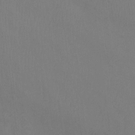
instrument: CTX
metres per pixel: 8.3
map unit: Ht
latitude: -10.2362
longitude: -35.0080
